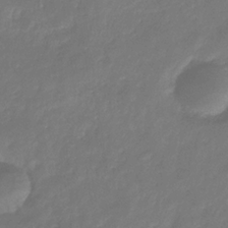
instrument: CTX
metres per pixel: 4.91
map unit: eHb
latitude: -30.7463
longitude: 73.2565
